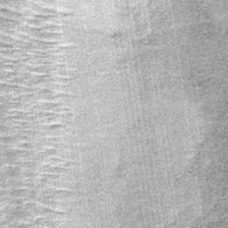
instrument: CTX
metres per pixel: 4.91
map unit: lHb
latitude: -38.7274
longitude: 67.1054
